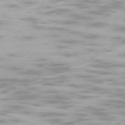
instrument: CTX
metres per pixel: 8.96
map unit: Ap
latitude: -76.8408
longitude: -81.1214
